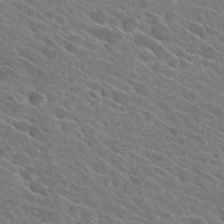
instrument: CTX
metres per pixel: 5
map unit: Hto
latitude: 27.2159
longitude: -42.6491
